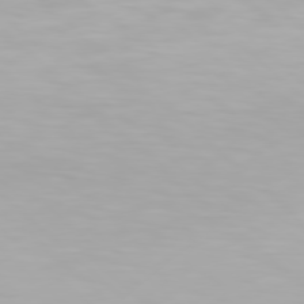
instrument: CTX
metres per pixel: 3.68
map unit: Hpe
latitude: 77.5182
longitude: -163.2537
